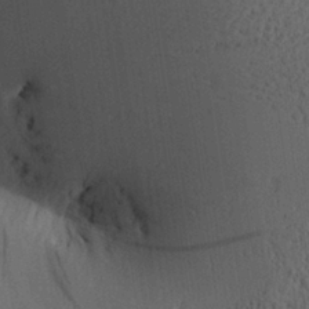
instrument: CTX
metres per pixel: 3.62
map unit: Aa
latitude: 27.8395
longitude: -138.1578
